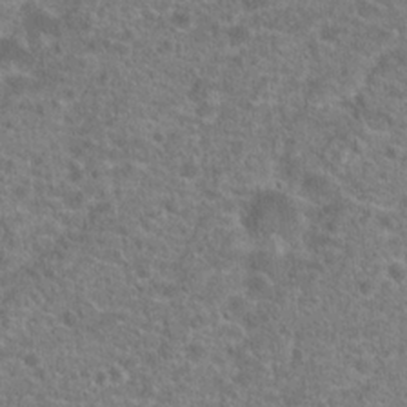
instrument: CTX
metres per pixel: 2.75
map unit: Hto
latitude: 20.2712
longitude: -43.1592
